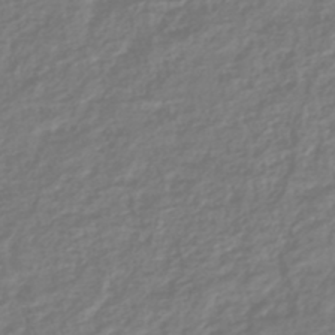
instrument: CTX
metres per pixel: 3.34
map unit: HNhu
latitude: -45.5021
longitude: 98.7085
